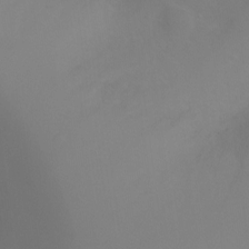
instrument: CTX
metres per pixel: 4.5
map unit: Ht
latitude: -6.6140
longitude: -27.7450
